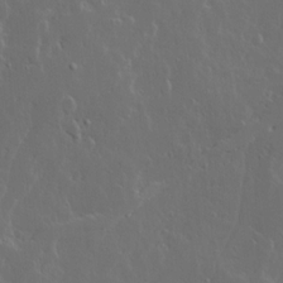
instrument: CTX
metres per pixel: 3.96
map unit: Ave
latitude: 14.4412
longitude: -137.5749
